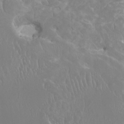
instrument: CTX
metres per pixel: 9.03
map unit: HNhu
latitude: -0.4818
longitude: 3.8044
